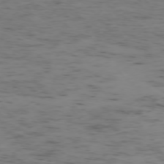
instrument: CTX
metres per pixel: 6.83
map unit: Ap
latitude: -75.3699
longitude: -79.3482
